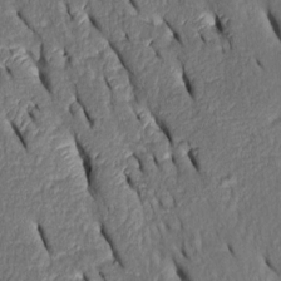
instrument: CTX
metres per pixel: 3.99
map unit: Htu
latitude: 0.7813
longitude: 149.5210
